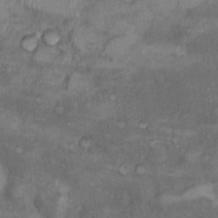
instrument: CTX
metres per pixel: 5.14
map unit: Nhu
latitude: 9.6883
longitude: -25.2159
